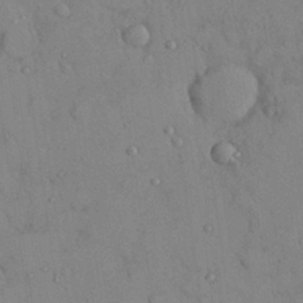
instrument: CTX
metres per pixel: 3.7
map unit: Nhu
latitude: 28.4412
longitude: -70.6679
